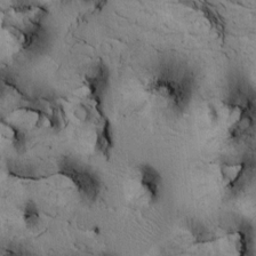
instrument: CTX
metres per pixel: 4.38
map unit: Htu
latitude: -5.3887
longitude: 156.6518
